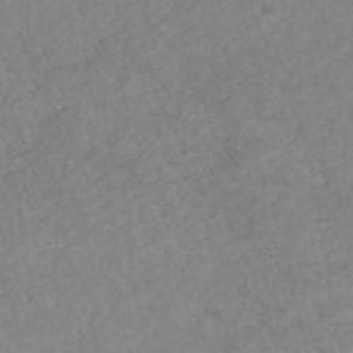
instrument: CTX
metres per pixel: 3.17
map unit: ANa
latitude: 42.8758
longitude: 27.1242
